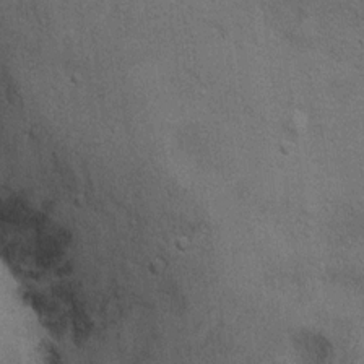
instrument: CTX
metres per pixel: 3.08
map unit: Hto
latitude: 10.9892
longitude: -36.8569
